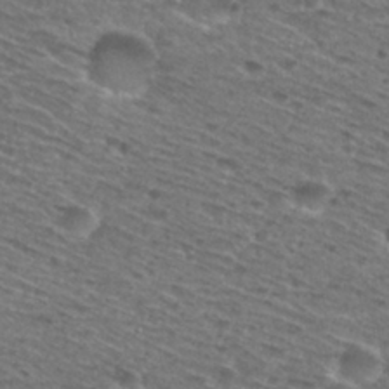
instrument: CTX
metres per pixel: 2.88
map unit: Nhu
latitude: 28.6679
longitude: -47.9717
